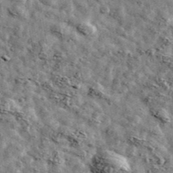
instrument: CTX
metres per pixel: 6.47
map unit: Ave
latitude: 42.9136
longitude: -107.8583
